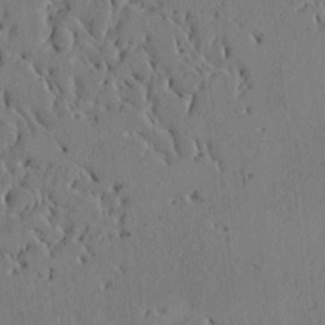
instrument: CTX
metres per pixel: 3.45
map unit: Htu
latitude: -2.5762
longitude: 167.7855
